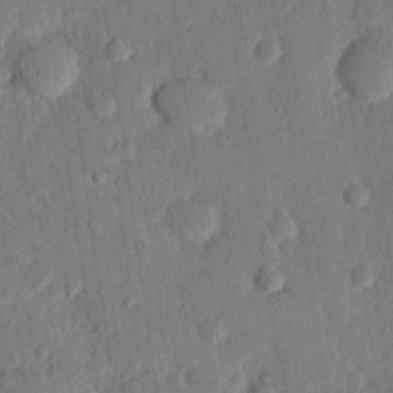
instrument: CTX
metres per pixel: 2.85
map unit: eHh
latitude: 25.3481
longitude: -81.1592
